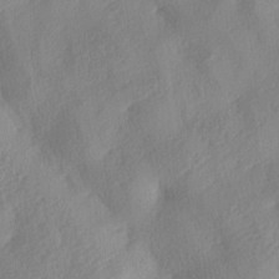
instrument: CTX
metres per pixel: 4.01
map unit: lAa
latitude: -8.3117
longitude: -128.2522
